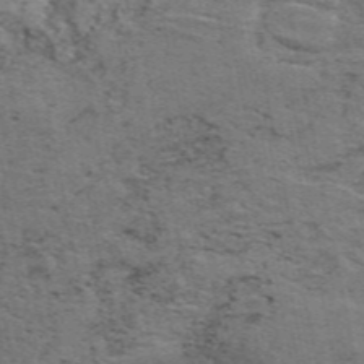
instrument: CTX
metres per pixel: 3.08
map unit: ANa
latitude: 50.4034
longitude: -82.1388
